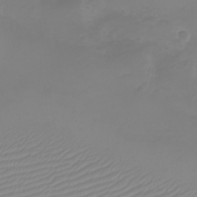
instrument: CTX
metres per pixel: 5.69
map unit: eHh
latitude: -6.3306
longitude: -79.7828
